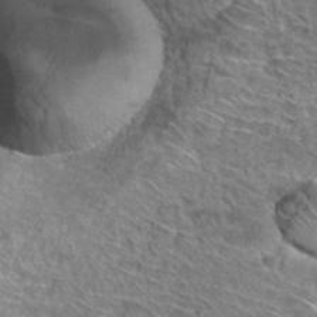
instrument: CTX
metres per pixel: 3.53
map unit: Hto
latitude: 27.5938
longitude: -43.1214
